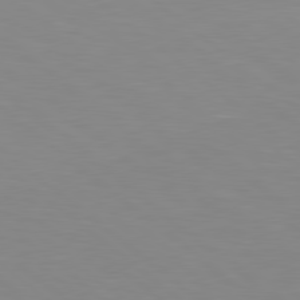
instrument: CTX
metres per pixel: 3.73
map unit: lApd
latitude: 79.1781
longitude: -176.3845
